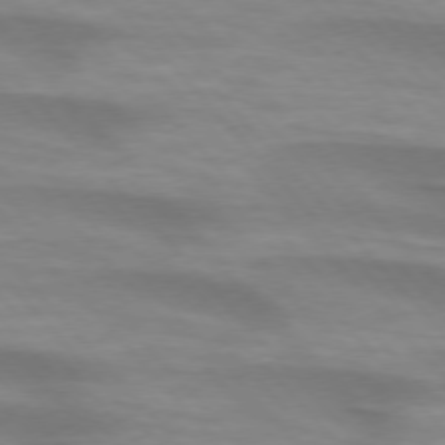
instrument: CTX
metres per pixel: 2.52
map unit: lApd
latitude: 74.6868
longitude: -61.3104
